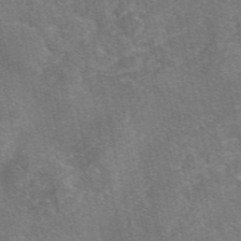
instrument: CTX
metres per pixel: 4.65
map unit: eAb
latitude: 47.0837
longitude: 105.0297
